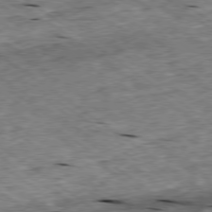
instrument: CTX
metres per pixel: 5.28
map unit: Ap
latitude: -79.3131
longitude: -87.5182
